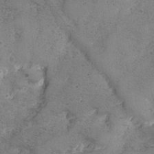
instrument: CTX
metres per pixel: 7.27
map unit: Ave
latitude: -7.9745
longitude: -118.5545
